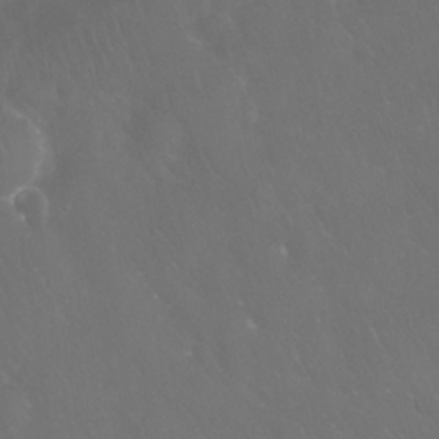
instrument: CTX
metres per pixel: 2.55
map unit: Nhu
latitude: 28.6679
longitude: -65.5371
